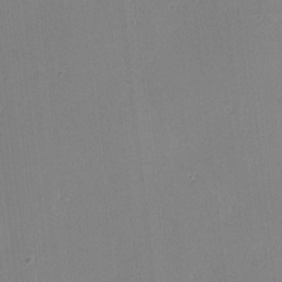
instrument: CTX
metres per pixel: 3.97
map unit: lHvf
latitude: -10.0472
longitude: -99.8583
